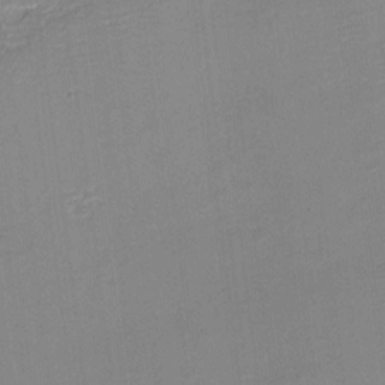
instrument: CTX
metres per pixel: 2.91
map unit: eHh
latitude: -3.7099
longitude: -80.1389
